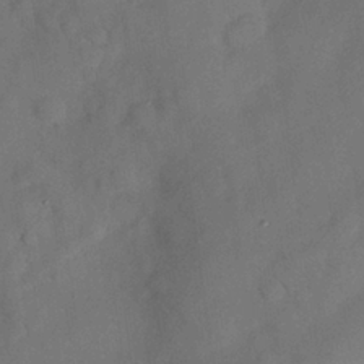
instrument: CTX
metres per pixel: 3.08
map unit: Nhu
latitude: 25.6127
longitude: -73.3860
